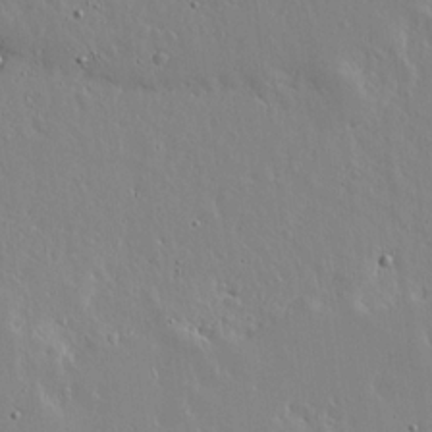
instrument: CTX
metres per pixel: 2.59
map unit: lHvf
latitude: 18.6679
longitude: -117.4238
